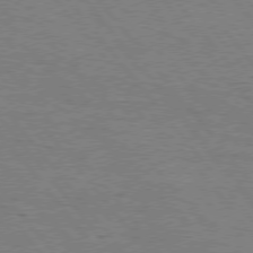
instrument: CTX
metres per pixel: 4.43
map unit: Hpe
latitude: 75.7072
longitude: -157.0080
